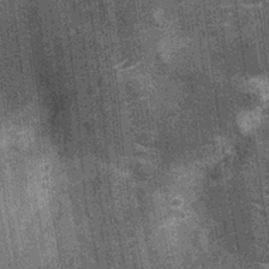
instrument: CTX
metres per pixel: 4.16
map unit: Nhu
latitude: -12.5385
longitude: -22.4223
